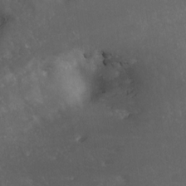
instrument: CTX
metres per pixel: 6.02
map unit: Nhe
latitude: -27.7288
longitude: -109.3481
